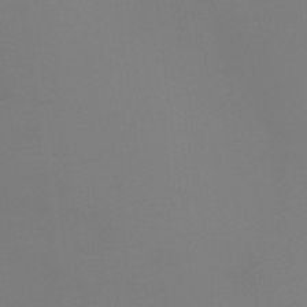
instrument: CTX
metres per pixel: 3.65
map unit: Ht
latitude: -4.1228
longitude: -26.0255
